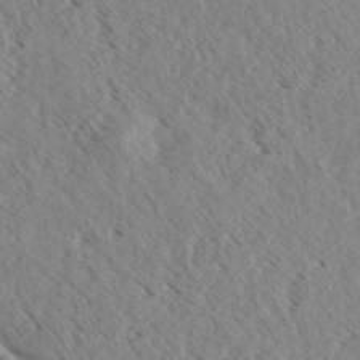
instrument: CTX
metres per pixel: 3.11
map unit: eHh
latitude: 34.4601
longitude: -140.4412
